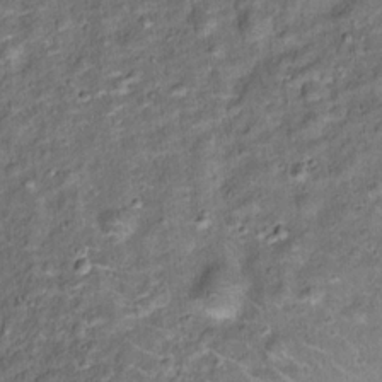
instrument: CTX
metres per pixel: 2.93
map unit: Ht
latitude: 13.3860
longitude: -40.6868
